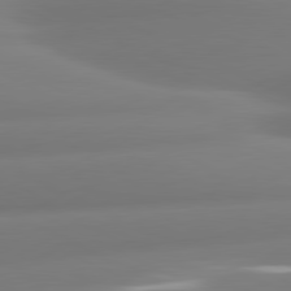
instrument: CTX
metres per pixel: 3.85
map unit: lApd
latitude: 80.8569
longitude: -160.2711
